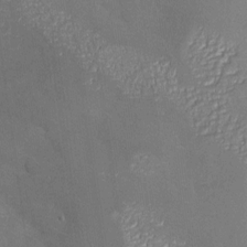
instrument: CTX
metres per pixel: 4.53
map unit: Nhu
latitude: -26.7841
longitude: -58.0822
